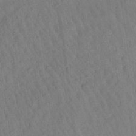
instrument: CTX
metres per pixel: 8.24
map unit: Aa
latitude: 27.3671
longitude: -141.3670
